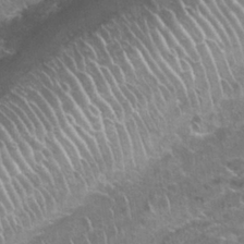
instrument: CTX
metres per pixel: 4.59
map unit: Nhu
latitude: 27.4804
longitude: -61.4993
